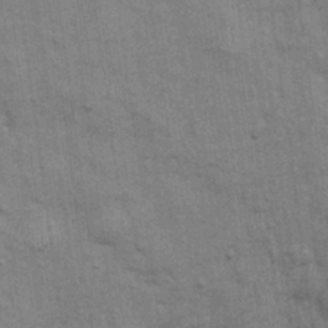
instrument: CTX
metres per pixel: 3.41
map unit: Nhu
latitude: -0.4440
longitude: -15.6505
